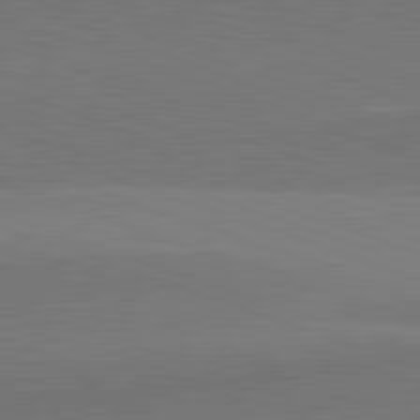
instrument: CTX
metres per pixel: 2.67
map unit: lApd
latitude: 82.2144
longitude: 148.4629
